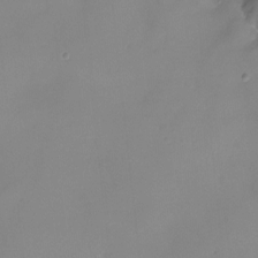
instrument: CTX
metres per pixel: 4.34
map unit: Ht
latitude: -14.5763
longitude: -51.2159
